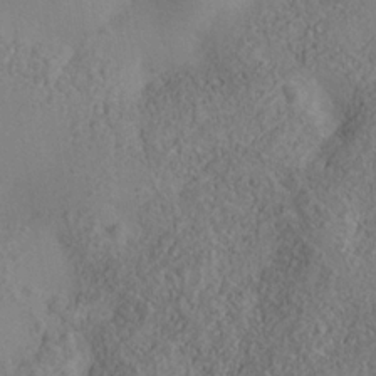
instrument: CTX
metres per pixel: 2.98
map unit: Nhe
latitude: -35.3132
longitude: -130.5924
